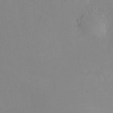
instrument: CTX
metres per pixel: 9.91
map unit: HNhu
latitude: 8.0633
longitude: 12.1606
